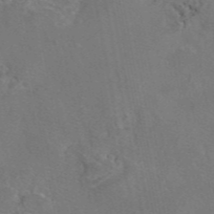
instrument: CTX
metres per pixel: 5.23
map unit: eAb
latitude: 46.4223
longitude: 107.8234
